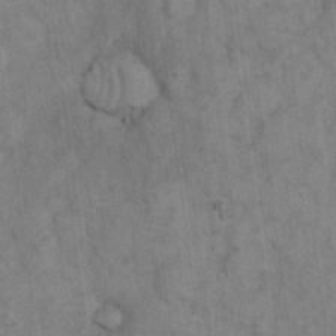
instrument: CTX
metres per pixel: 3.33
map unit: eHh
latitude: 16.3656
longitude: -63.2915
